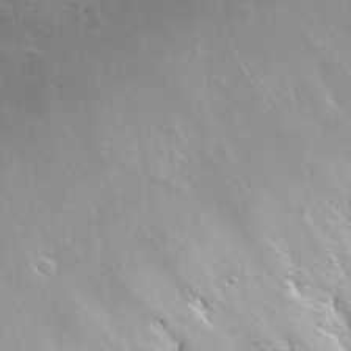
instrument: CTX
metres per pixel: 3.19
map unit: Nhu
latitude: 26.4601
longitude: -50.2522
